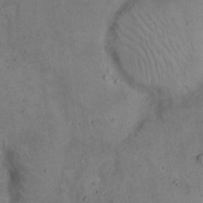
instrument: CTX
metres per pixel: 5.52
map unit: Hto
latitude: 15.9339
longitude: -61.8772
